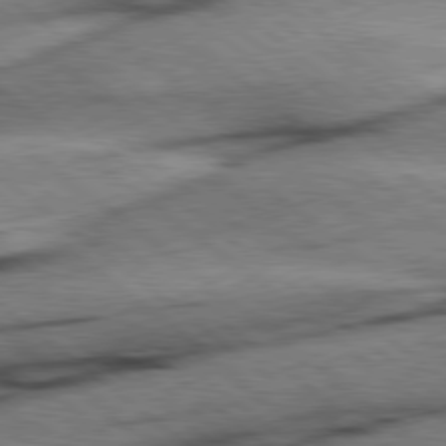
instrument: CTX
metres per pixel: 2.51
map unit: Hpe
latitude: 78.4979
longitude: -154.3845
